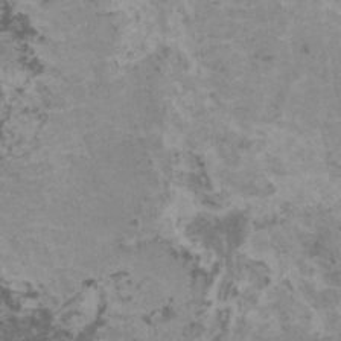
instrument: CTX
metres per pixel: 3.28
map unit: HNhu
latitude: 1.3481
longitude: 2.8408
